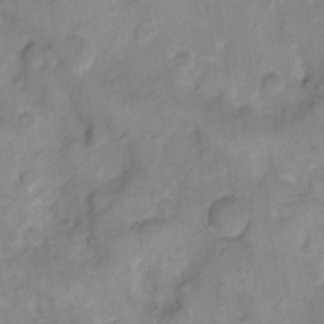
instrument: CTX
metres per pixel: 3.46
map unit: eHh
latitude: 11.2915
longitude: -64.4601
